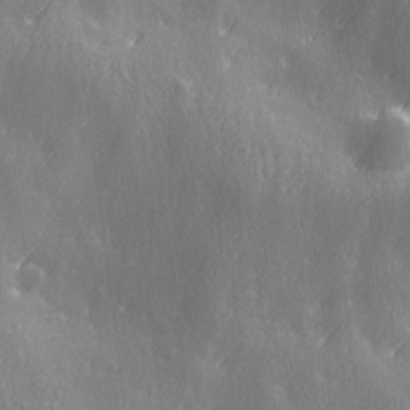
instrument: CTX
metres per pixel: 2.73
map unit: Ave
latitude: 13.1025
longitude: -104.7813
